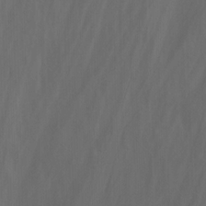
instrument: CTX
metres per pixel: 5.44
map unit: Nhu
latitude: -13.6533
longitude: -65.3671
